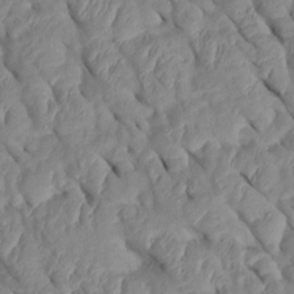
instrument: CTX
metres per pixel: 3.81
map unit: Htu
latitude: 2.0633
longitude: 147.6344
